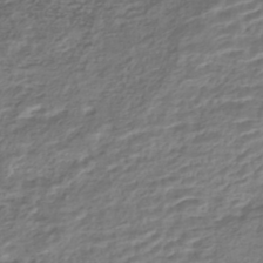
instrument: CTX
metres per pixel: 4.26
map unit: HNhu
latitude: -44.4629
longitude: 102.6707
